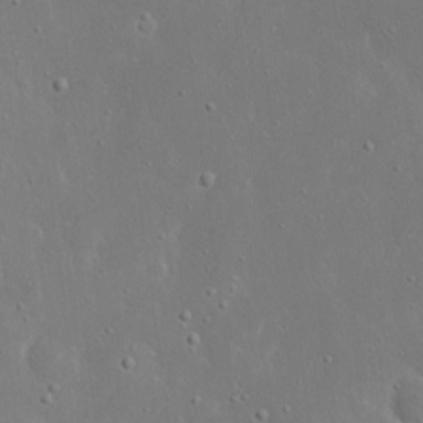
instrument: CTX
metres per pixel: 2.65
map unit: eHh
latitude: 17.3104
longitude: -71.4804
